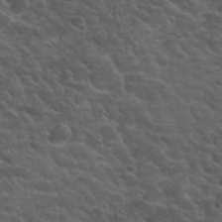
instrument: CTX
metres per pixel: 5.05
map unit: Hto
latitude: 33.6505
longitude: -50.2333
